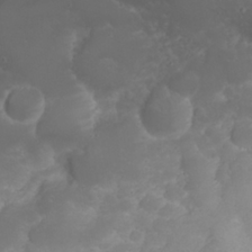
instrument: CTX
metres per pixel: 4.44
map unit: eHh
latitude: 24.6679
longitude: -63.8017
